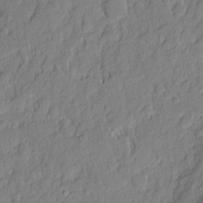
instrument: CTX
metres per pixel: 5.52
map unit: eHh
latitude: 6.7624
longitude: -75.9150
